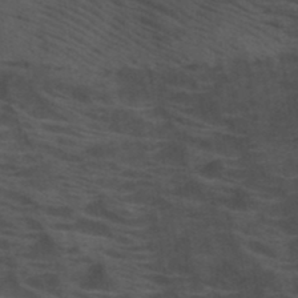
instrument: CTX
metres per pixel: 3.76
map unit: HNb
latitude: -46.1983
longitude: -45.4993
